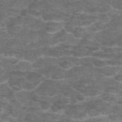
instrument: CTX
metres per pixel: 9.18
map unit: eAb
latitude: 46.9703
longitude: 102.2740
